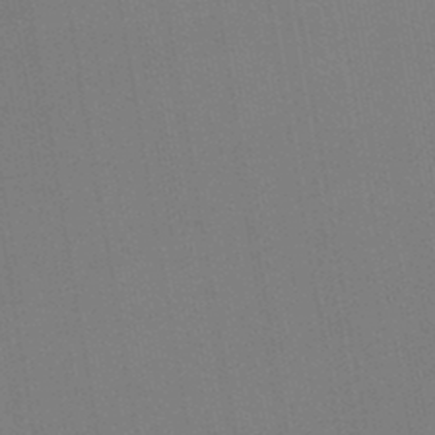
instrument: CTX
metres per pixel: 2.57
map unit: lHb
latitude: -45.1809
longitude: 67.5777
